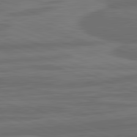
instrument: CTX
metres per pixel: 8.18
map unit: lApd
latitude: 82.1011
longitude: -171.4048
